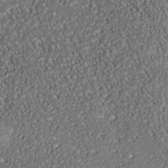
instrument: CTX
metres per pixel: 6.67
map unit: Nhe
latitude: -38.2173
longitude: -87.5371
